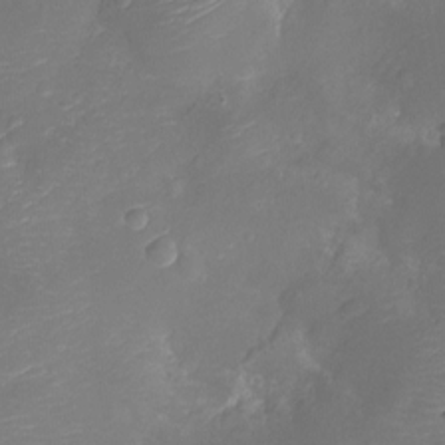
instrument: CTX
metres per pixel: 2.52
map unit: Ht
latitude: -11.3132
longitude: -23.0458
